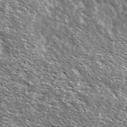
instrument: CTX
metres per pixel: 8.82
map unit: Ave
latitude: 38.0633
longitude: -108.3467
